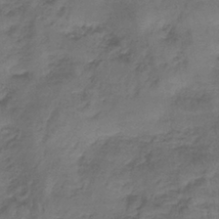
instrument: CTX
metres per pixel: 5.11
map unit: lHb
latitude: -38.0283
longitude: 61.5588
